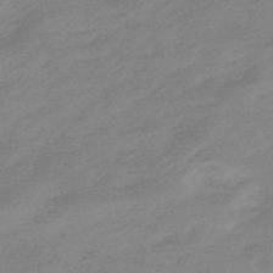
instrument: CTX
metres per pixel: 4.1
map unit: lHb
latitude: -48.1039
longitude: 81.5021
